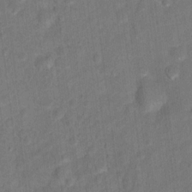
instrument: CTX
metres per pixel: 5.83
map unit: Hto
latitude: 15.7261
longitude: -39.6694
